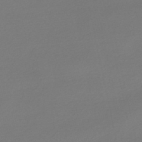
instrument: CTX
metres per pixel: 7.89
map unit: lHb
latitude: -47.2376
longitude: 60.4818
